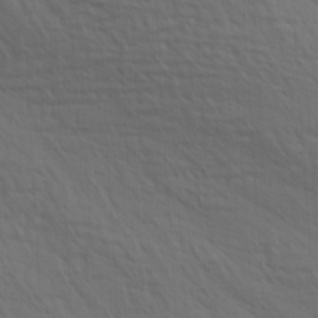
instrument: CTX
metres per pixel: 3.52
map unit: Ave
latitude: 15.0270
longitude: -130.2901
